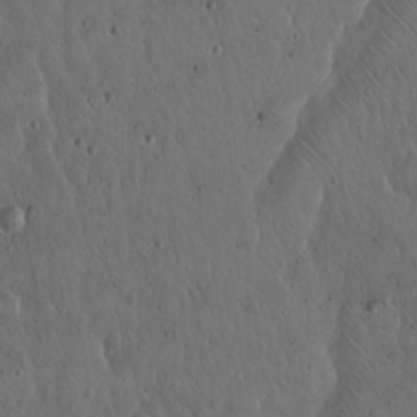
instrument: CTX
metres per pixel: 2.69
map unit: Hto
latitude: 18.1955
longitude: -59.6316
